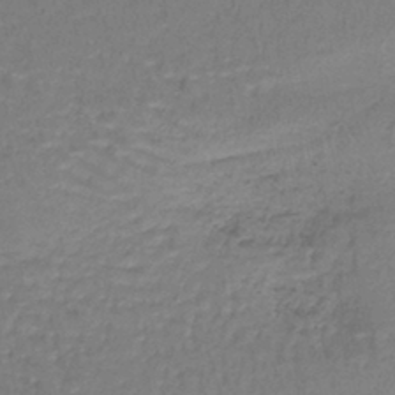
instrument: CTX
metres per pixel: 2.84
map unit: lHb
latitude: -42.2739
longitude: 59.1620
